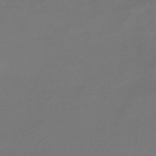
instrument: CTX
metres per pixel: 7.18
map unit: HNhu
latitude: -43.1431
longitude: 92.2550
